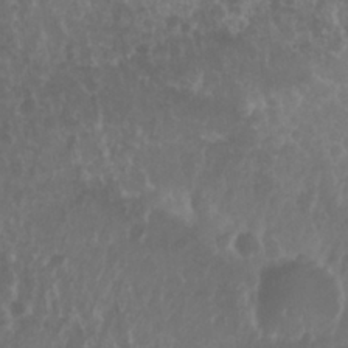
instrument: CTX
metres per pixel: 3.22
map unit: Nhu
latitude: 29.1970
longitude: -56.0822
